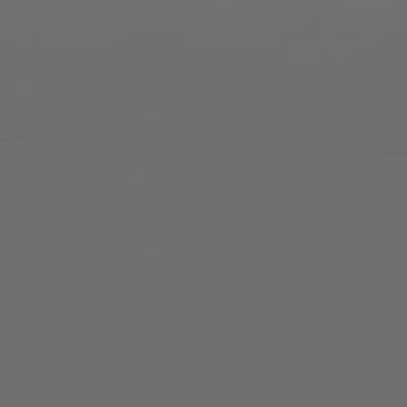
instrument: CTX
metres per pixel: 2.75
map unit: Hpe
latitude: 76.8002
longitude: -139.0080
